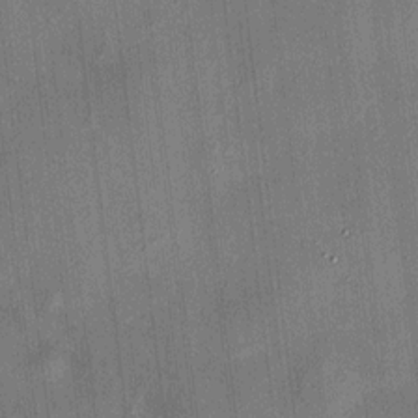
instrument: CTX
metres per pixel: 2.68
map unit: HNhu
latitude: 12.0633
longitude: 9.8233
